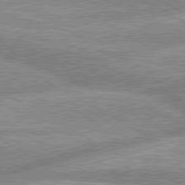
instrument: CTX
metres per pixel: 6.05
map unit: lApd
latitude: 80.2145
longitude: -166.6490
